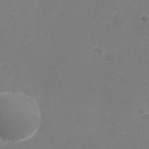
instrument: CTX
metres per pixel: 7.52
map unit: Nhu
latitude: -28.6141
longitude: -66.6868
